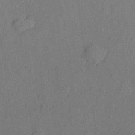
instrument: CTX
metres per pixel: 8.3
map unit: lHvf
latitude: 21.8206
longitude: 144.3684
